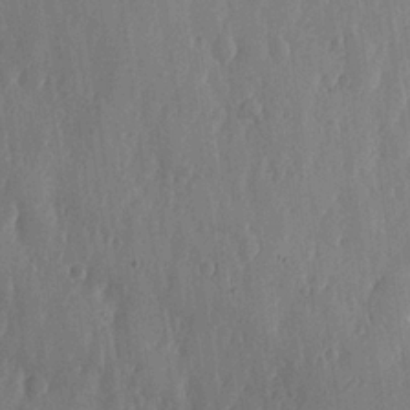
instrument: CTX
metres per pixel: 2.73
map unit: lHvf
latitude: 18.5356
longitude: -116.6302
